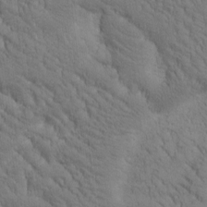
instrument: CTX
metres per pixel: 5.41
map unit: Htu
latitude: -0.7086
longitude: 174.0472
